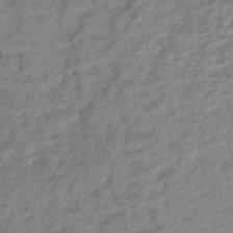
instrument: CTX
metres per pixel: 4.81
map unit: lHb
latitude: -40.0661
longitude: 74.1417
